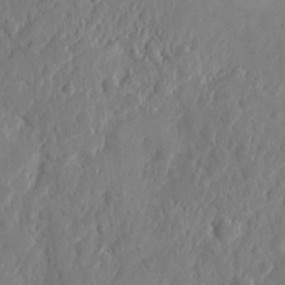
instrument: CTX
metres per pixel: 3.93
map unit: eHh
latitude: 6.8380
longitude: -72.6869
